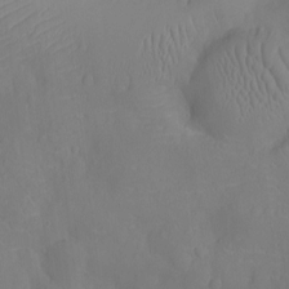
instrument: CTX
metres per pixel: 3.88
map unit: Ht
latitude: -12.7085
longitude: -24.7057
